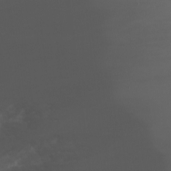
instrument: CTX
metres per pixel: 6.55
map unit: Nhu
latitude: -7.3887
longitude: -75.9339
